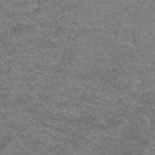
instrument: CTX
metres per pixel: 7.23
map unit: Hto
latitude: 39.1781
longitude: -43.3671
